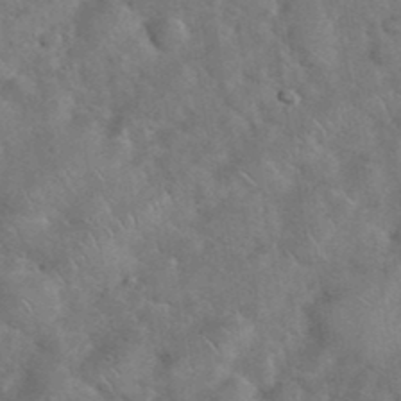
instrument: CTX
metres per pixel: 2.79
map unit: eHh
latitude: 37.4049
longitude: -64.7435
